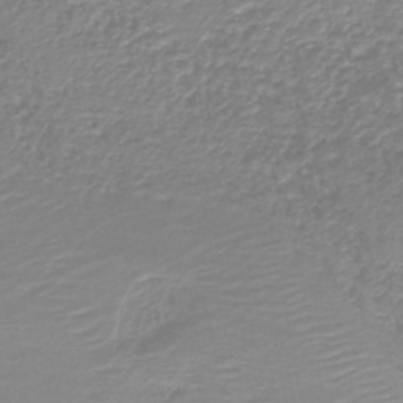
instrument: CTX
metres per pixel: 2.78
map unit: HNb
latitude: -40.8219
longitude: 49.7478
